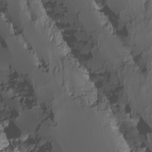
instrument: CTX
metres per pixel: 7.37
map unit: Nhu
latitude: -4.7085
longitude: -94.3467
